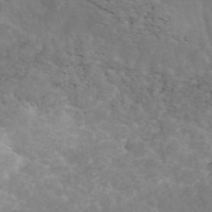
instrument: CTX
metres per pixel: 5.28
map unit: ANa
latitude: 43.3104
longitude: 29.9178
